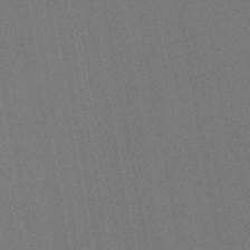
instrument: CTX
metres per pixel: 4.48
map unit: lHb
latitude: -45.1620
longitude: 74.6141
